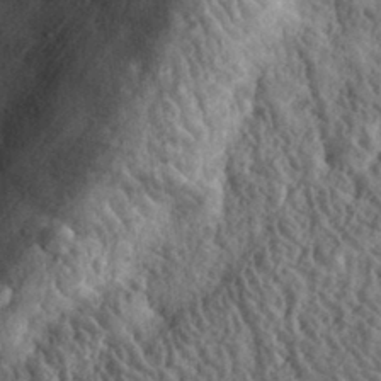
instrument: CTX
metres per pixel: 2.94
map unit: eHh
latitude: 33.4237
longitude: -79.3860
